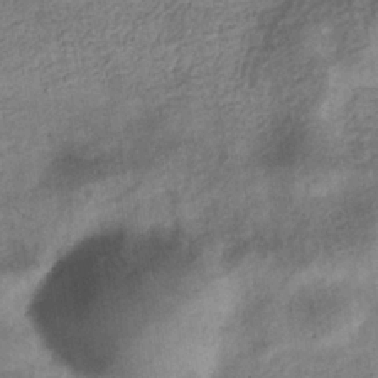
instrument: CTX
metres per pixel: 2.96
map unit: eHb
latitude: -34.0472
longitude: 77.9178
